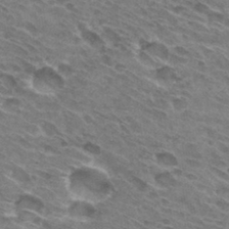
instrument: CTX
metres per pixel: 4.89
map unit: Hto
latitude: 31.4238
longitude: -45.1781
